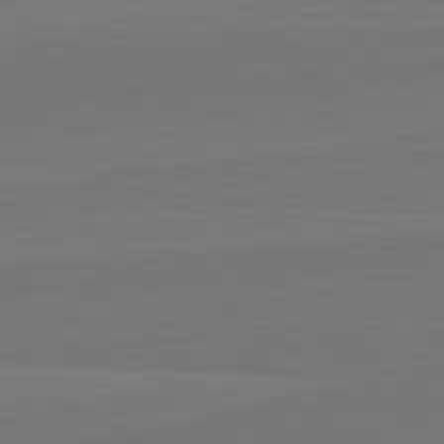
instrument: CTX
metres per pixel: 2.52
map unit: lApd
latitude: 82.4223
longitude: 165.3699
